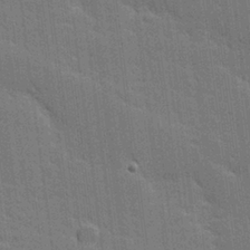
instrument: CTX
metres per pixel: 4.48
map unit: lHvf
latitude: 27.0459
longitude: 141.3132
